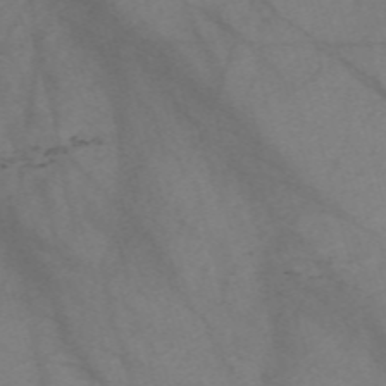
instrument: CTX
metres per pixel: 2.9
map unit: Nve
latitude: -59.2186
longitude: 64.3307
